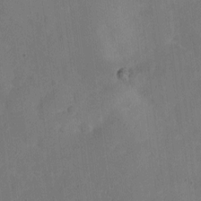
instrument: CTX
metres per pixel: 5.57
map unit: eHh
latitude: 4.8947
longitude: -66.4601
